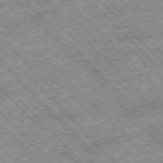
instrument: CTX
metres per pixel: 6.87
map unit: Hpe
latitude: -77.0675
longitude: 13.4455
